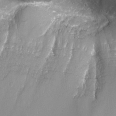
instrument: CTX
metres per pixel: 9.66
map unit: Nhu
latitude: -9.6722
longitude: -77.7827
